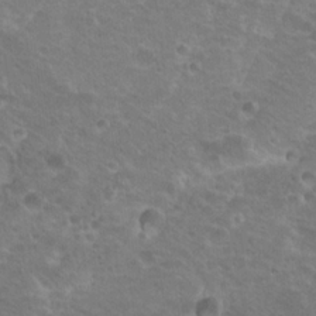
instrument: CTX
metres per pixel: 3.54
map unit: Hto
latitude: 20.0255
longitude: -32.8380
